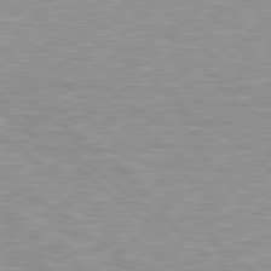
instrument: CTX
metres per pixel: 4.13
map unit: lApd
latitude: 79.2915
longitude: -88.6680
